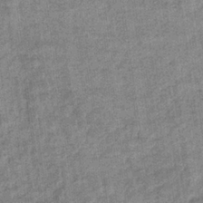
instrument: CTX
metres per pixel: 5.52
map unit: eHb
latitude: -36.6140
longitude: 80.2173
